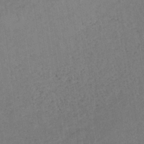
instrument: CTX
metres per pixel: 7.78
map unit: lHb
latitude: -34.6518
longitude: 66.7841
